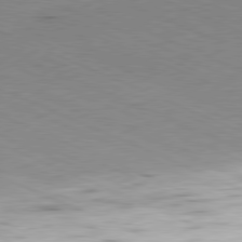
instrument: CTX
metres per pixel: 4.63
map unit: Ap
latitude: -81.5966
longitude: -83.2914
